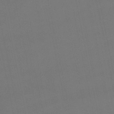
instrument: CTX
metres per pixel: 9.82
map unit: lHb
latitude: -47.2565
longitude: 66.7274
